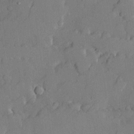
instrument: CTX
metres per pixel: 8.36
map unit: lHvf
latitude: 21.5182
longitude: 145.5966
